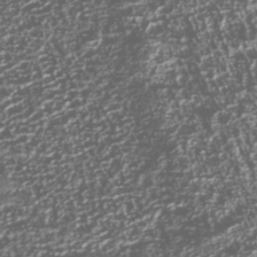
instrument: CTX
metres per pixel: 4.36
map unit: Nhu
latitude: -39.9367
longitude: -82.8569
